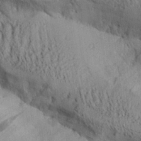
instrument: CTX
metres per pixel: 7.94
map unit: Aa
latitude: 28.4790
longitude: -134.2144
